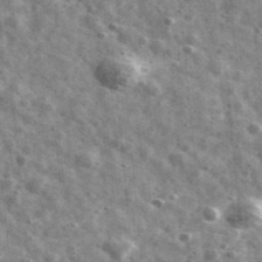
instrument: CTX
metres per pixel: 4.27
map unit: Ave
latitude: 41.6127
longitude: -106.9514
